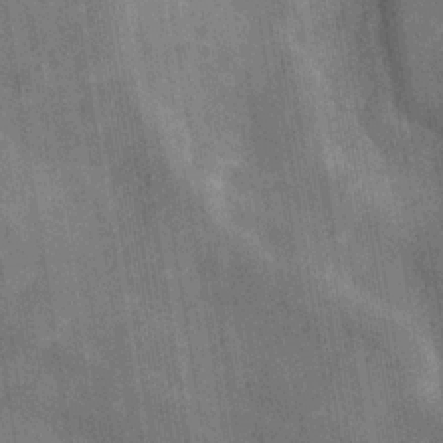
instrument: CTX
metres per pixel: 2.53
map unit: Hve
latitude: -29.5399
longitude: 92.5007
